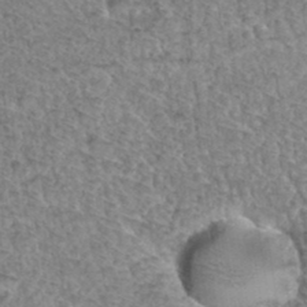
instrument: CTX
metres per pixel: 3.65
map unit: Hto
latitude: 35.5938
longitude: -47.8395
